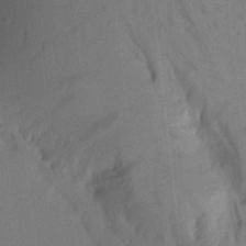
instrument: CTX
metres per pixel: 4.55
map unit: Aa
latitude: 15.3293
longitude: -145.4048
